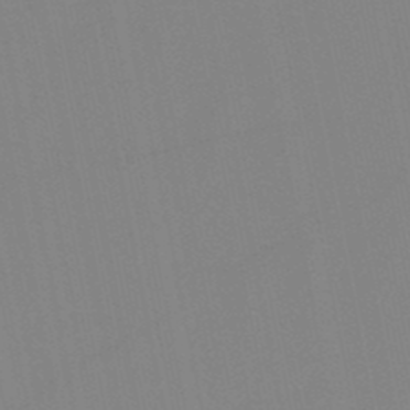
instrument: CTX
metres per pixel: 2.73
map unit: lHb
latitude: -48.6897
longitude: 70.2362
